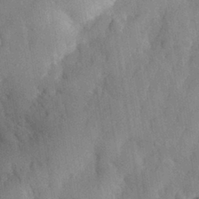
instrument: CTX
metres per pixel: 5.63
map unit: eHh
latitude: 30.3468
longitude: -76.7057
